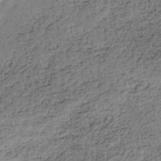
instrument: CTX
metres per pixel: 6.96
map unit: HNhu
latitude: -46.5196
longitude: 30.3873
